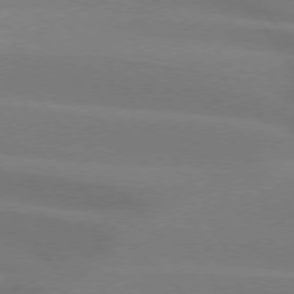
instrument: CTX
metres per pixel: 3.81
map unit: lApd
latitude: 74.3467
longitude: -63.4238
